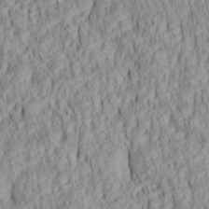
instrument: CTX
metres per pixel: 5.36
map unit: lAa
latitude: 6.5357
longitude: -115.4048
